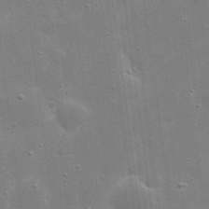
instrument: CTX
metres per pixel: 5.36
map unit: eHh
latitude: 21.1781
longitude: -66.9702
